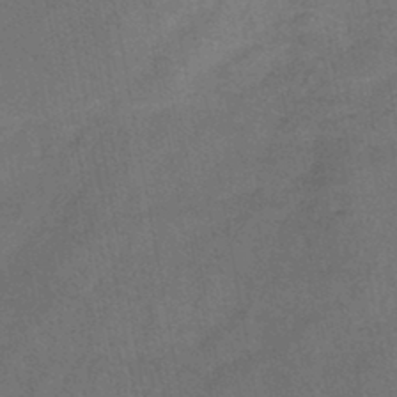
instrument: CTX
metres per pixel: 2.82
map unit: HNb
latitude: -45.1053
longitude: -37.4805
